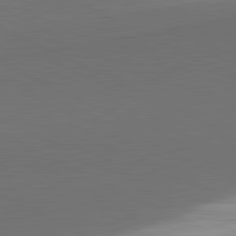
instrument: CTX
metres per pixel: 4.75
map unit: lApd
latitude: 81.5182
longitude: 154.6708
